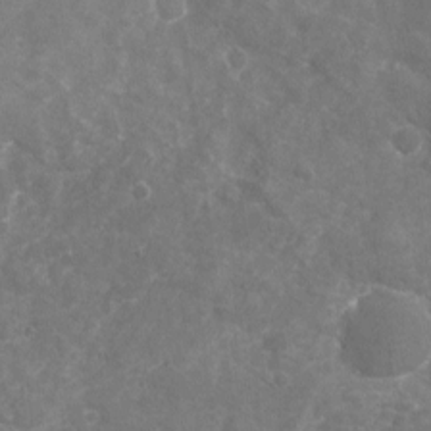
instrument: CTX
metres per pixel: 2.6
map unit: Nhu
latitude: -17.3888
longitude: -57.2159
